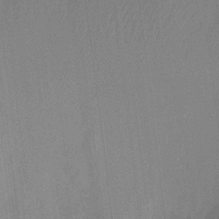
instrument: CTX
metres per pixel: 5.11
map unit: Ht
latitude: -12.7652
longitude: -24.3656
